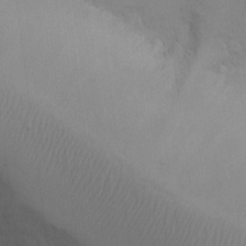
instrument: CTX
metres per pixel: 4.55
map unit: Hto
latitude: 12.2901
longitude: -56.7624
